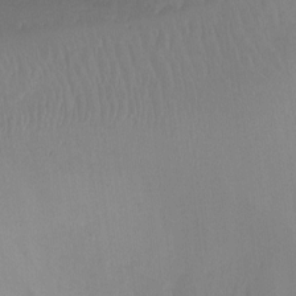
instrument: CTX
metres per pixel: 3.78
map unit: Ht
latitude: -8.1228
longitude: -37.9339
